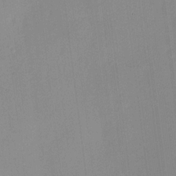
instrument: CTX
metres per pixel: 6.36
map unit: HNhu
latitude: 11.4427
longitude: 9.2376
